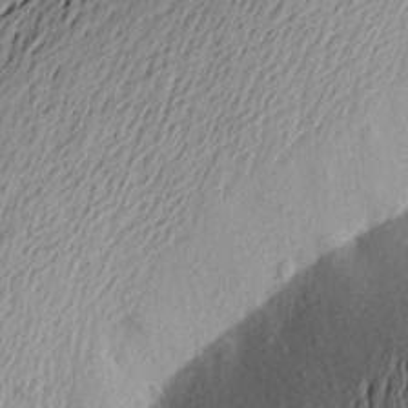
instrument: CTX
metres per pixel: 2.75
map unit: Aa
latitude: 23.7072
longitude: -150.1577
